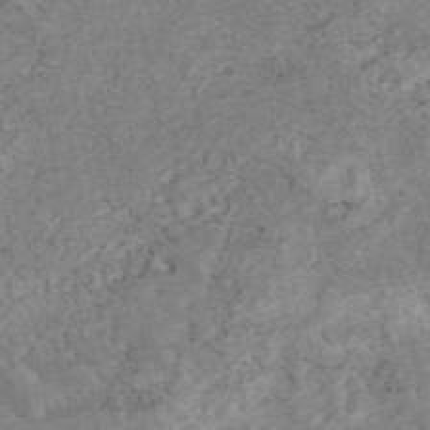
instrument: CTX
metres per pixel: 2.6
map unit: eAb
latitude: 45.1592
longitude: 124.4251
